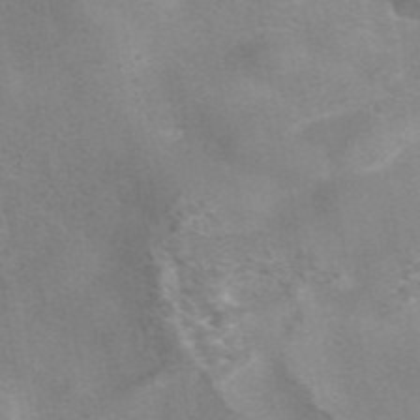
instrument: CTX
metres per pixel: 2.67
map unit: eAb
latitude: 42.1200
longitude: 107.0676
